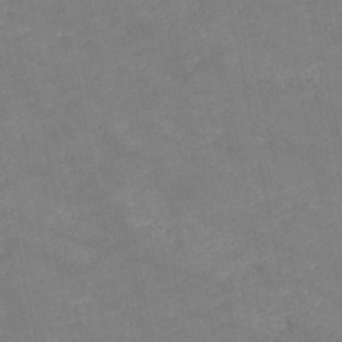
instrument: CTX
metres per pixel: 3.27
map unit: HNb
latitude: -48.3873
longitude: 57.6155
